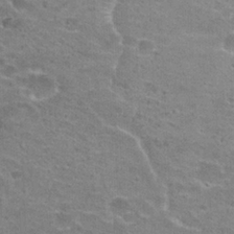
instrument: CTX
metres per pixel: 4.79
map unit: Hto
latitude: 22.2145
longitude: -43.5182
